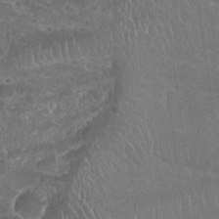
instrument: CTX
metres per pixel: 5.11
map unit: Nhu
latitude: 25.1970
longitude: -51.9150
